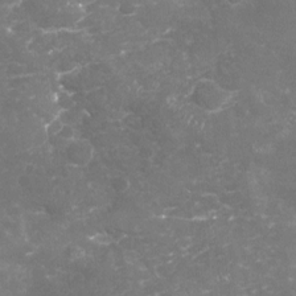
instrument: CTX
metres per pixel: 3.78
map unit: Nhu
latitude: -18.7841
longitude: -57.4804
